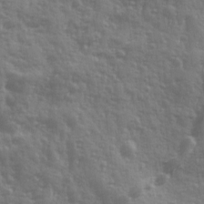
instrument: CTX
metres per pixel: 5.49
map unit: Ave
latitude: 12.3845
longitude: -103.5182
